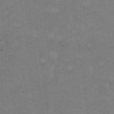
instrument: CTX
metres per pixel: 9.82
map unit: Hto
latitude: 18.7057
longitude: -60.1389
